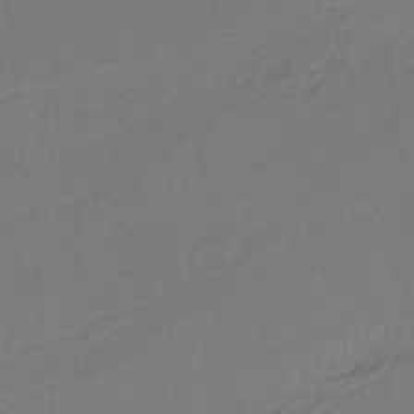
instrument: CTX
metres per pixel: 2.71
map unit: HNb
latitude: -37.5588
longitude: 56.1606
